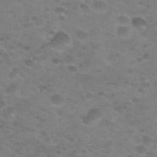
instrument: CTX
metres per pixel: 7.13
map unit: Nhu
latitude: 29.4615
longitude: -47.4994
